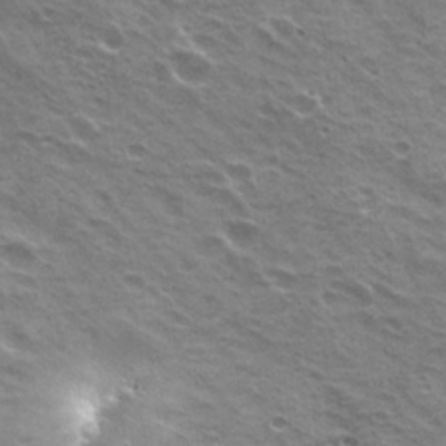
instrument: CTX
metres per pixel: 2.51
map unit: Hto
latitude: 22.0822
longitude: -31.4049
